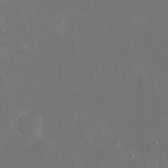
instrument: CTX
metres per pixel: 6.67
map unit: eHh
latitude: 20.3090
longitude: -69.4049
